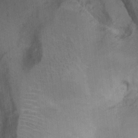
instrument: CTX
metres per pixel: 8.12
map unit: Ht
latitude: 11.0270
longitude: -40.3467
